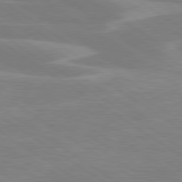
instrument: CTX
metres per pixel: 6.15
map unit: lApd
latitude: 79.5371
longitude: -125.7071
